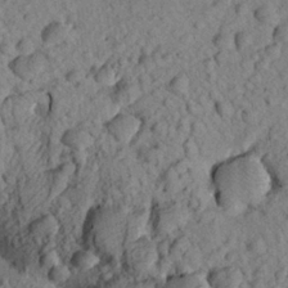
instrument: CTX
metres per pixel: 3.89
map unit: Aa
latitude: 24.0255
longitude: -148.4034
